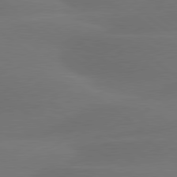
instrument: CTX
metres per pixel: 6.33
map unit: lApd
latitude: 79.6883
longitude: -89.7072
